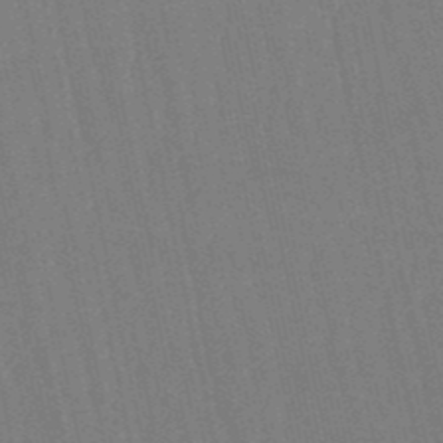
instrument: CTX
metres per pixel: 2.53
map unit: eHb
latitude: -50.4440
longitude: 69.6343
